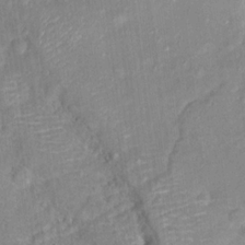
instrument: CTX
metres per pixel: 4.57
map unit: Hto
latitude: 16.1011
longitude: -42.4034
